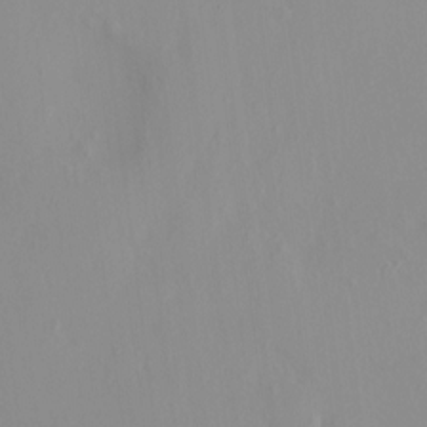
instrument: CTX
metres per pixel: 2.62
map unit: HNhu
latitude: 2.5357
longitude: 7.0108
